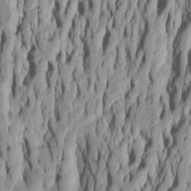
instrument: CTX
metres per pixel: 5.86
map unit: Htu
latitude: -5.7855
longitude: 152.1983
